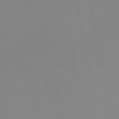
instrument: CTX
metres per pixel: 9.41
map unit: HNhu
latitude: -0.4440
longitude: -1.8961
